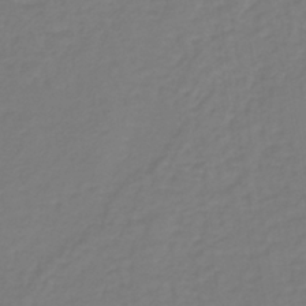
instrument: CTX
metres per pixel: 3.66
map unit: lHb
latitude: -38.4251
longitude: 62.8030
